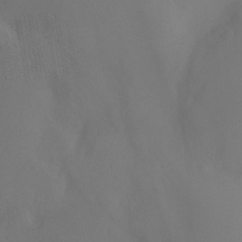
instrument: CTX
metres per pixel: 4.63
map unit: Ht
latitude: -4.9919
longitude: -61.6316
